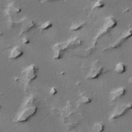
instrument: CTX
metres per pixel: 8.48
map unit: HNhu
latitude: 4.7813
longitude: -5.6694
